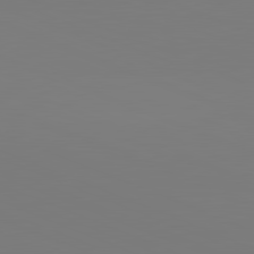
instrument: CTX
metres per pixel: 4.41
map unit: lApd
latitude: 81.9150
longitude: 146.5573
